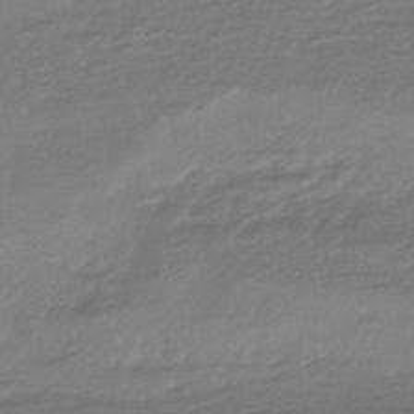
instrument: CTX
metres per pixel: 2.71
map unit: HNhu
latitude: -46.1417
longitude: 96.6897
